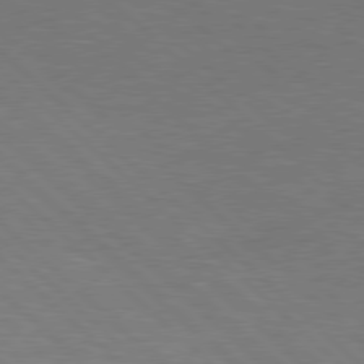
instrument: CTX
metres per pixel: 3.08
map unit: Hpe
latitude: 77.5938
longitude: -156.9513
